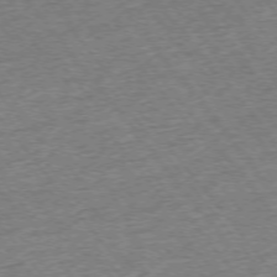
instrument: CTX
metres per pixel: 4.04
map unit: Ap
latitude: -75.2187
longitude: -88.1200
